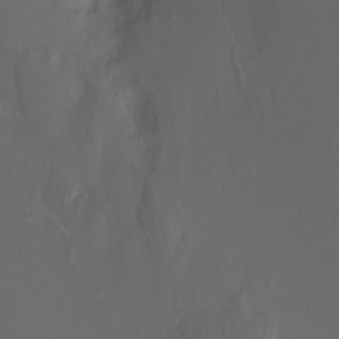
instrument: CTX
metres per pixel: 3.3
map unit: Ht
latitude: -5.2942
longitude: -26.5546
